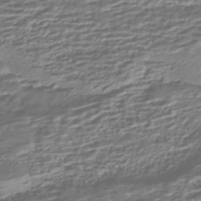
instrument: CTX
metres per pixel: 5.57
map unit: HNhu
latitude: -43.8233
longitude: 99.7666
